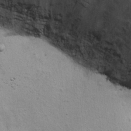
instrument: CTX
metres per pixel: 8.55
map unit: Ht
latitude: 11.6127
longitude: -39.6127
